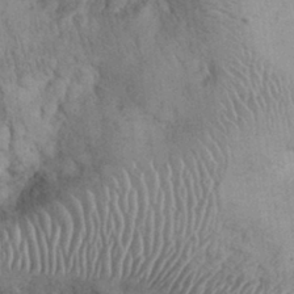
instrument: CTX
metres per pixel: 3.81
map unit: eHh
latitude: 31.8962
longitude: -65.0647
